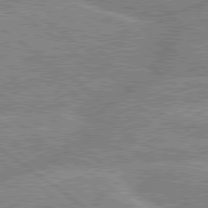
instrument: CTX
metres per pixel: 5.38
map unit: lApd
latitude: 79.4805
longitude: -156.4978
